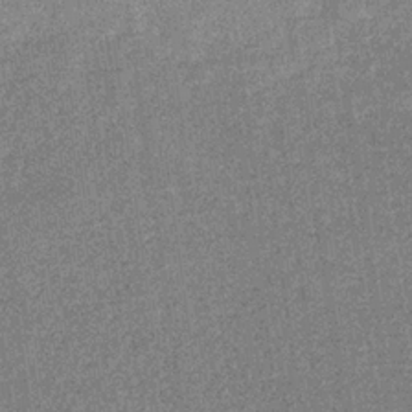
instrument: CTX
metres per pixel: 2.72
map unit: eHb
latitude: -31.7477
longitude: 67.7855
